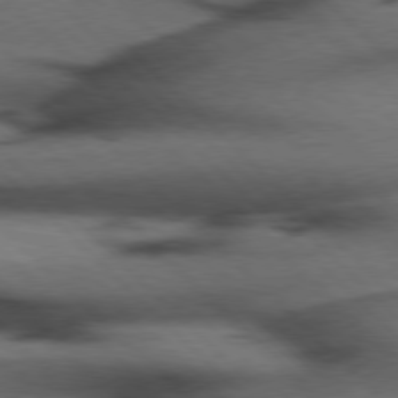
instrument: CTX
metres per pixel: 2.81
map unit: Hpe
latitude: 77.1214
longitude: -155.3859
